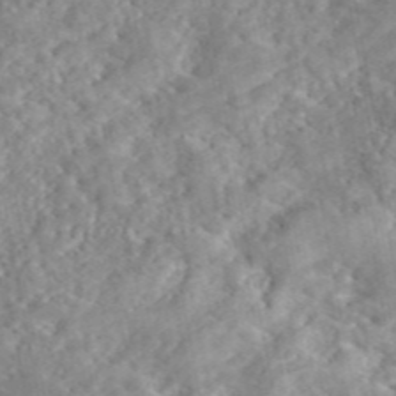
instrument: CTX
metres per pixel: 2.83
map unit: eAb
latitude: 45.6127
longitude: 127.8989
